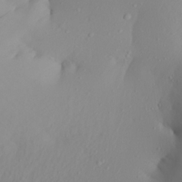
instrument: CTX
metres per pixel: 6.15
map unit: Aa
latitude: 22.6490
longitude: -146.9325
